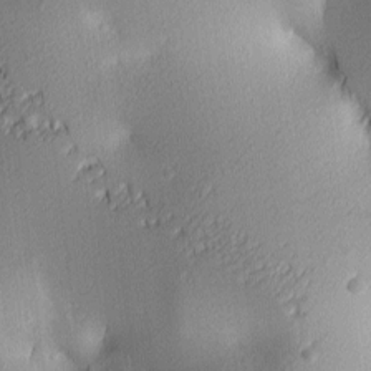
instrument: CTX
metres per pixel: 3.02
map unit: lAa
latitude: 3.4048
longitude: -116.4790
